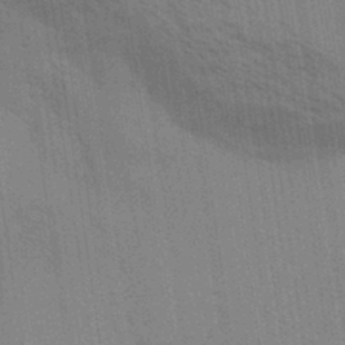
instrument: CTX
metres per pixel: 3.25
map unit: Aa
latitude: 32.0822
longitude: -139.8961
